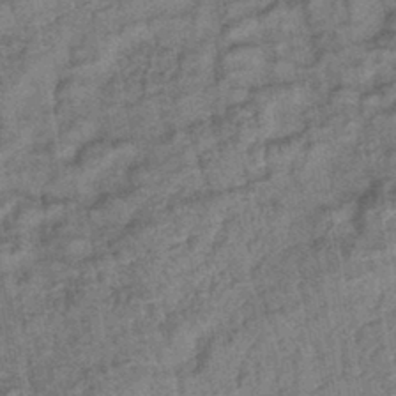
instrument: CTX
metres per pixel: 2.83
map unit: lHb
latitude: -42.6896
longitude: 79.1242
